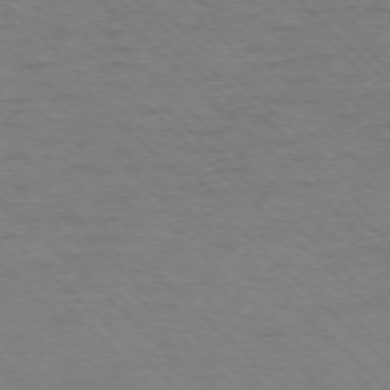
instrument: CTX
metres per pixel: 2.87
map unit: Ap
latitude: -75.7856
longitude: -79.8395
